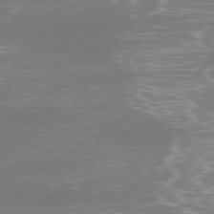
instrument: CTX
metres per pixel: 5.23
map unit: Ap
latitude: -77.8989
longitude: -80.1956
